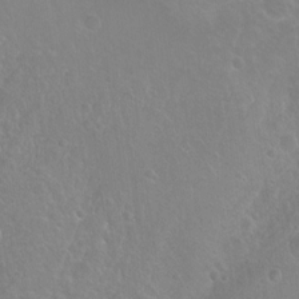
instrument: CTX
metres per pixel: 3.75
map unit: Nhu
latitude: 7.0458
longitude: -19.7638
